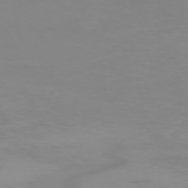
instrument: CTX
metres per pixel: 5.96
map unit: Ap
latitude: -74.4818
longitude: -82.1577
